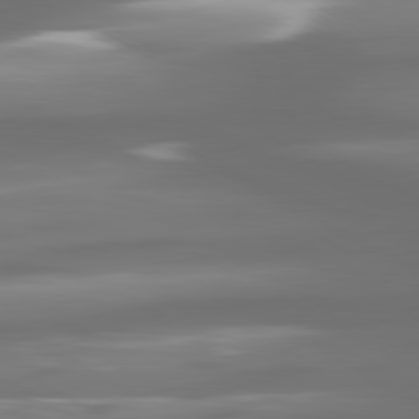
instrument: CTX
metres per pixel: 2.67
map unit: lApd
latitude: 80.7813
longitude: -137.8584
